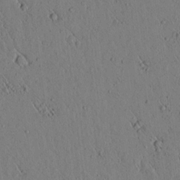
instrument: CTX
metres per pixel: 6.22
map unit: lAvf
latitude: 6.1578
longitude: 159.1242
